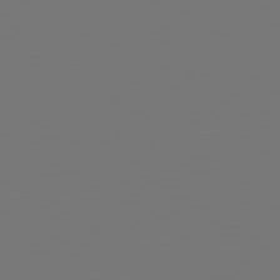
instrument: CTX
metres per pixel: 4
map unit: Hpe
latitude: 78.8380
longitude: -139.0269
